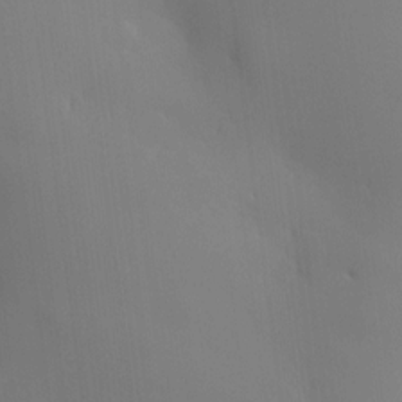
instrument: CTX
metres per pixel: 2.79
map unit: HNhu
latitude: 10.1956
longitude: 15.5399
